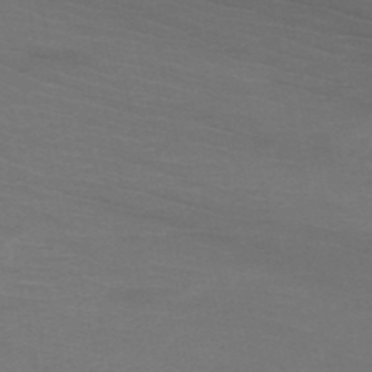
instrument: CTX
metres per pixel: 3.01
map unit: HNb
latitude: -50.6518
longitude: -43.2537
